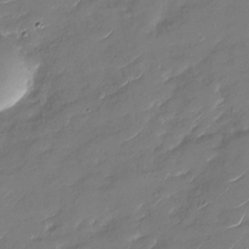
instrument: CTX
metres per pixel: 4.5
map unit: Nhu
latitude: -29.2565
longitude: -73.3293
